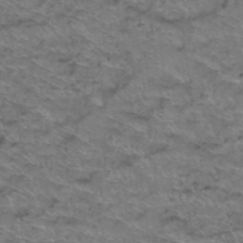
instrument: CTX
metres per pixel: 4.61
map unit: Hto
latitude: 38.4223
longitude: -44.2333
